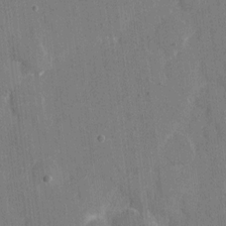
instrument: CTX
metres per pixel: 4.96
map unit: eHh
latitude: 8.8947
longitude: -68.0444
